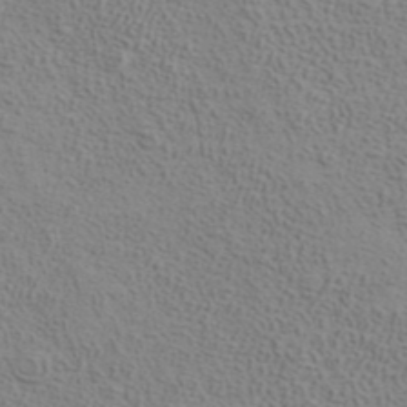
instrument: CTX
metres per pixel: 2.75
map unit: ANa
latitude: 39.7450
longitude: 19.8611
